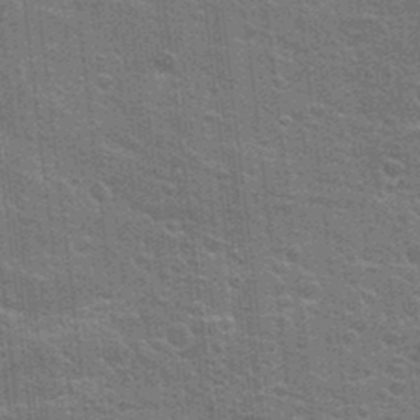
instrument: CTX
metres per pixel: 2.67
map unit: Hto
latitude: 23.4804
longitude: -47.1970
